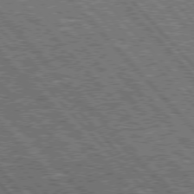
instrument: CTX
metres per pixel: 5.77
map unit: Hpe
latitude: 75.9717
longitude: -126.6869
